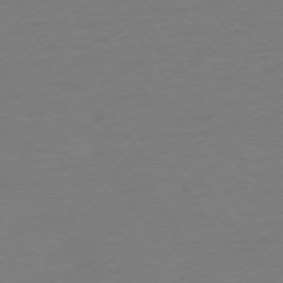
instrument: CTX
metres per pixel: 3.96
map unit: Ap
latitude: -74.1795
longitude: -85.7639
